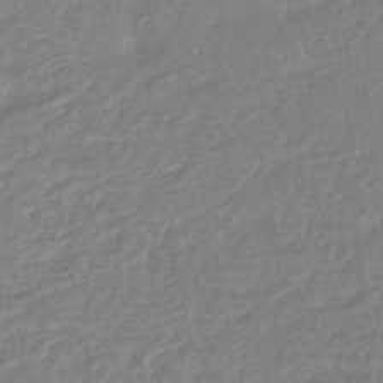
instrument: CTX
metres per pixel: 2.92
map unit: lHb
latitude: -43.5399
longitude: 79.2565
